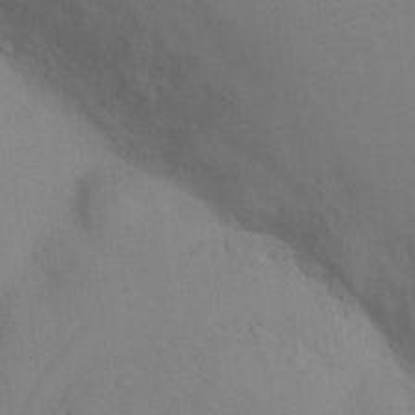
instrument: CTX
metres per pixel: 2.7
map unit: Nhu
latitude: 13.1592
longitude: -27.9717
